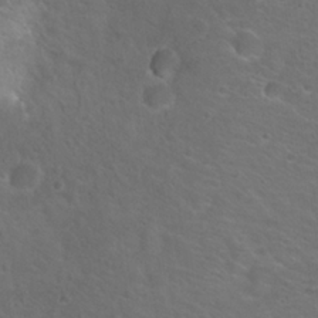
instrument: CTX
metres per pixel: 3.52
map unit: Hto
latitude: 23.2915
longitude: -30.9703
